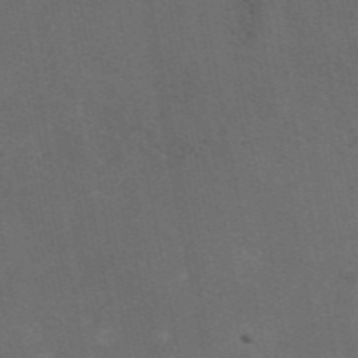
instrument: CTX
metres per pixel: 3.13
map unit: eAb
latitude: 47.5560
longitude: 116.8219
